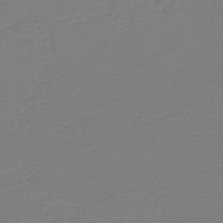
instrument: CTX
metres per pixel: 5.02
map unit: HNb
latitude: -46.3117
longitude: 54.1228
